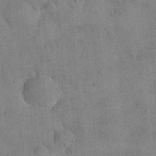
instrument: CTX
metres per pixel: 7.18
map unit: eHh
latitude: 24.8569
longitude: -65.1025
